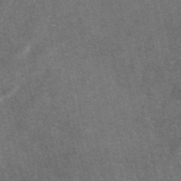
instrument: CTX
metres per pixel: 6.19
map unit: eAb
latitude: 46.8002
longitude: 119.2187
